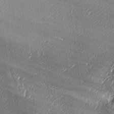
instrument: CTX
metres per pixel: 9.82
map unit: lAa
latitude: -6.1794
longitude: -124.7246
